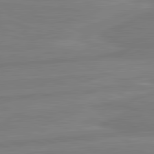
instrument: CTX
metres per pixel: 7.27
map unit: lApd
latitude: 81.8205
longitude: -175.4049
